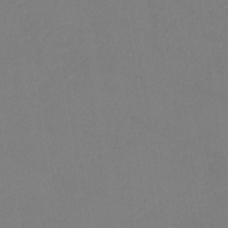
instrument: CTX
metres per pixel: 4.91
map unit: lHb
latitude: -38.3684
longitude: 74.4629
